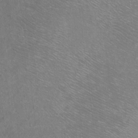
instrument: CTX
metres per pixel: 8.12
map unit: Ht
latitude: -6.9730
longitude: -36.8758
